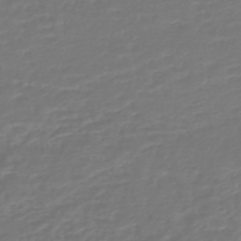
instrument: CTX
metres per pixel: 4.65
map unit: HNhu
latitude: -46.5384
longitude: 98.9353
